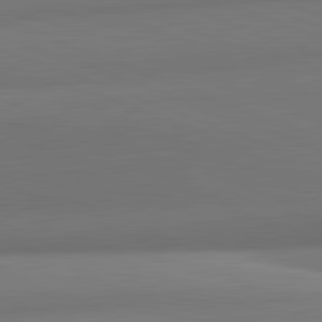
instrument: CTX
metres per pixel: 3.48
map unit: lApd
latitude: 82.1199
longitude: 176.1417
